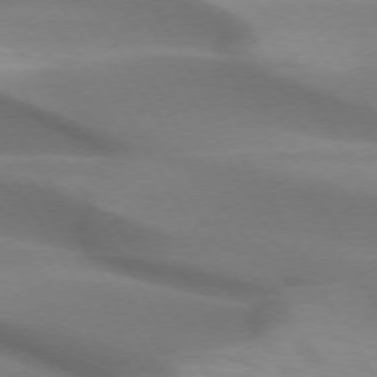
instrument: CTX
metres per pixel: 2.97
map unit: lApd
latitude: 73.1970
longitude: -52.7435
